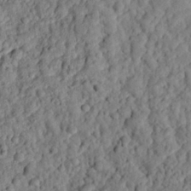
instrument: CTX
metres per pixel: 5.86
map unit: eHh
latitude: 25.7638
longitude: -78.7435
